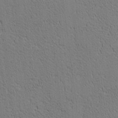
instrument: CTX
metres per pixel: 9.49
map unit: lAa
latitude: 12.3845
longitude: -107.8394
